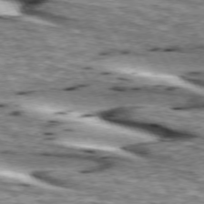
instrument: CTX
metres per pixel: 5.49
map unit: lApd
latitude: 73.7072
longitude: -55.5182
